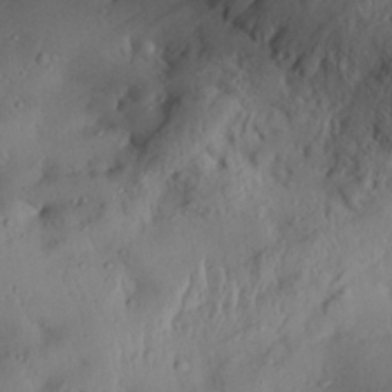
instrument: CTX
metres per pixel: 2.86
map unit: Aa
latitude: 29.0080
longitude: -133.9717
